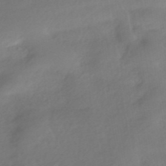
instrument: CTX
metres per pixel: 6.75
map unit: HNhu
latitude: -42.1038
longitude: 92.9920
